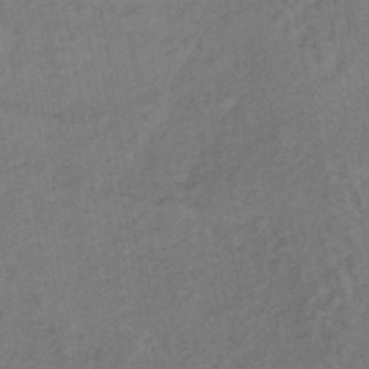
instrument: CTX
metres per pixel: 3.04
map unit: lHb
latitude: -38.8219
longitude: 62.6518
